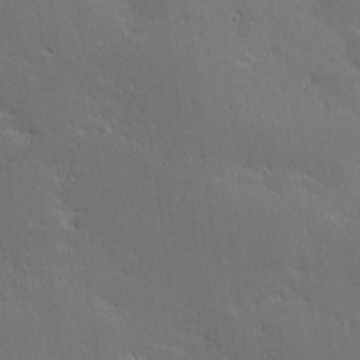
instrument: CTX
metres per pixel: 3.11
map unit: Hve
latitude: 26.7246
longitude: 144.2362
